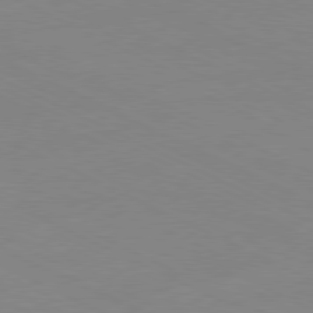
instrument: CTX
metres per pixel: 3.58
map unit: Ap
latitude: -80.7274
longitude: -93.6694
